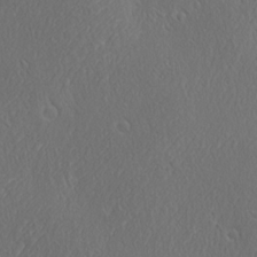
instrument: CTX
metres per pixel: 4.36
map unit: Ave
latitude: 21.8395
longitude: -136.7813
